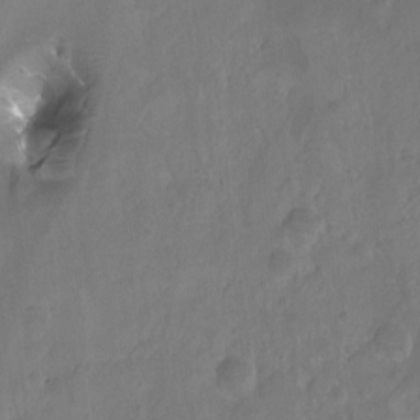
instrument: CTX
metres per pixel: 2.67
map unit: Hto
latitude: -7.3320
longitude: -44.7057
